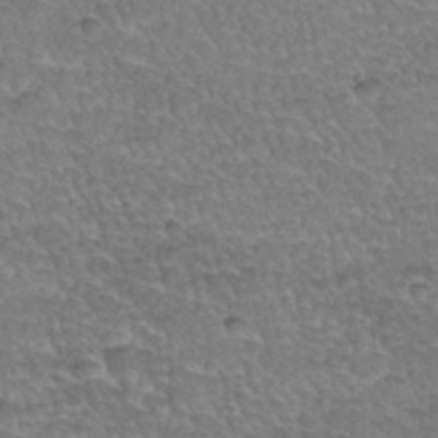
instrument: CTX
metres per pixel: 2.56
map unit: Hto
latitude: 35.4048
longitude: -45.3670
